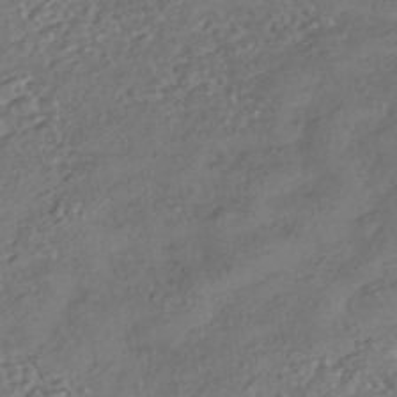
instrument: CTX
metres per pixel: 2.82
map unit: eHh
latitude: -42.9730
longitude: 122.5763
